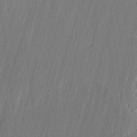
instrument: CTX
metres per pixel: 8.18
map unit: lAvf
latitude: 0.0822
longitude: -107.5749
